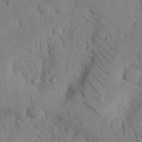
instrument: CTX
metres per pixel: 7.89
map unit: Nhu
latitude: 22.1578
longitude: -75.9528
